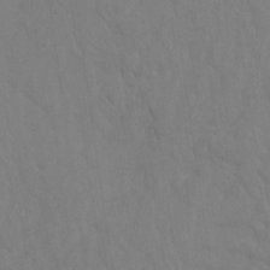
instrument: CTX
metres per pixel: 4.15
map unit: Htu
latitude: -10.2739
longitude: -73.4993
